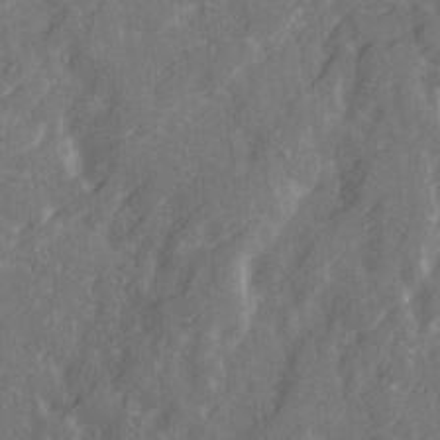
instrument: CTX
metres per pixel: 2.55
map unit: Ave
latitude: 21.3293
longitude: -132.1956
